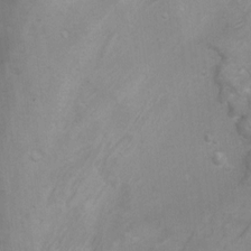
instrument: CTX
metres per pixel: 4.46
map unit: Ht
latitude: 3.4426
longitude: -27.8583
